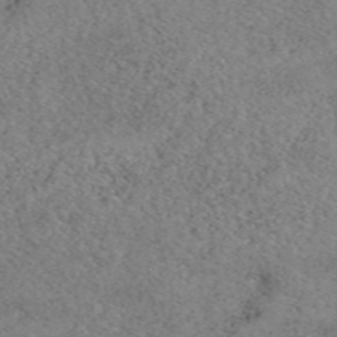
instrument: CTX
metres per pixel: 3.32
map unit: eAb
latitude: 49.8961
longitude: 108.5574
